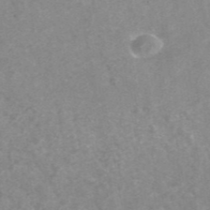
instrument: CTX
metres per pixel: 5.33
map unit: ANa
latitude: 42.9703
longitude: 25.5210
